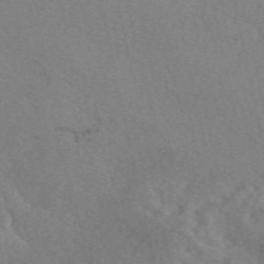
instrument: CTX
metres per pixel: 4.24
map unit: eAb
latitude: 49.8961
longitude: 107.0109
